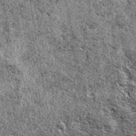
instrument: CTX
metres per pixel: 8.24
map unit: eAb
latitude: 38.2711
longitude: 105.6155
